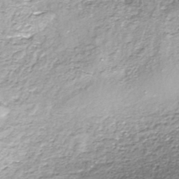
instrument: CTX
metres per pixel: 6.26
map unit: ANa
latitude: -44.5763
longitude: 106.1795
